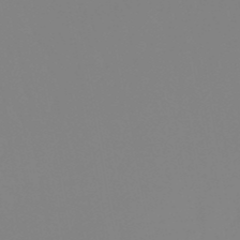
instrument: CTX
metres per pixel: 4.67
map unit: lHb
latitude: -49.5399
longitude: 74.5763
